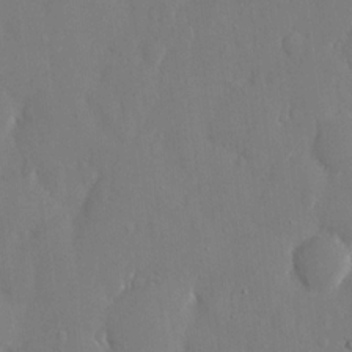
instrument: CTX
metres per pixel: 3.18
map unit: eHh
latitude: 14.9703
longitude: -70.8569
